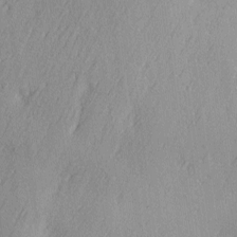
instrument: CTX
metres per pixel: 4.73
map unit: Ave
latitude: 2.9513
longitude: -112.0255
